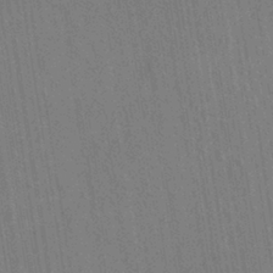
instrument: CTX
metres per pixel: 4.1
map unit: eHh
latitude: -39.5966
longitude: -26.6680
